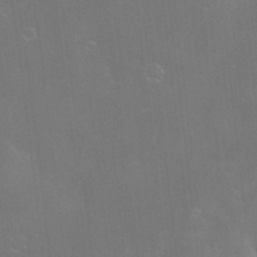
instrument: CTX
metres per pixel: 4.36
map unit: Hve
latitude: -10.5007
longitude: 174.4817
